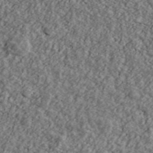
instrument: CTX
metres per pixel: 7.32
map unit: Ave
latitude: 43.5182
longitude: -111.1592
